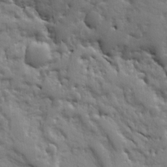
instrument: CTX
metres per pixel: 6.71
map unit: Ht
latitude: 10.3656
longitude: -77.4048
